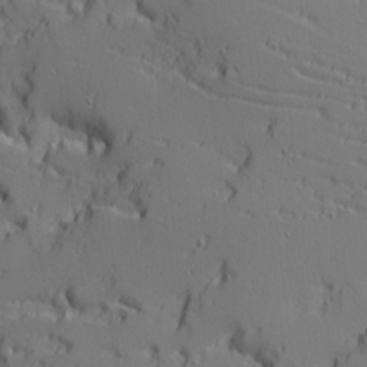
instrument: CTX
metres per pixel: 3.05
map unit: Ave
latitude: 11.6127
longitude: -101.3671
